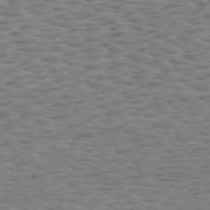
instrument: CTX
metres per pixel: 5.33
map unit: Hpe
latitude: 72.6680
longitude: -129.8205
